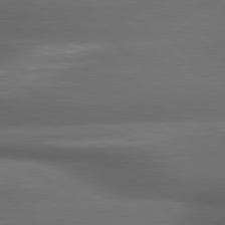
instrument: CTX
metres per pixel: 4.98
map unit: lApd
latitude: 79.2159
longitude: -116.2145
